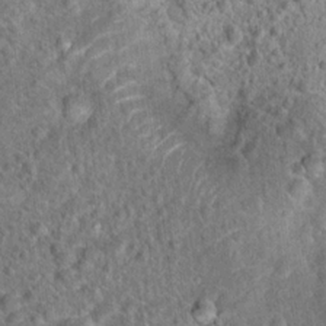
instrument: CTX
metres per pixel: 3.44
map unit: Hto
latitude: 18.1766
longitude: -42.9892
